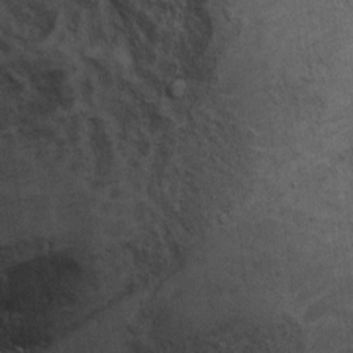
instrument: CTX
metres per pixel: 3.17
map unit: Ht
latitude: 8.9325
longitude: -36.7057
